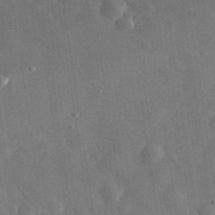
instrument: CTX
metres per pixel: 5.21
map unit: eHh
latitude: 31.7828
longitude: -77.8394
